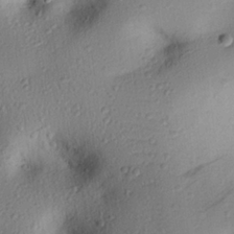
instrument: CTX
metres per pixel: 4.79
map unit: eHh
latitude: 25.5938
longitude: -76.4979
